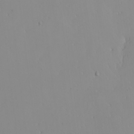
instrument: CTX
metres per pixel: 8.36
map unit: Nhu
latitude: -5.1053
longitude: -92.2144
